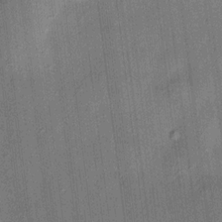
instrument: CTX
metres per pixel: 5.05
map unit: HNhu
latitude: 12.4979
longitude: 9.7855
